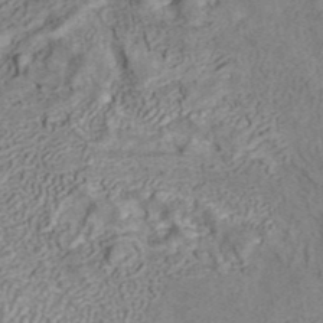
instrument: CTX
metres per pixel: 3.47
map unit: ANa
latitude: 41.6127
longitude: 17.0676
